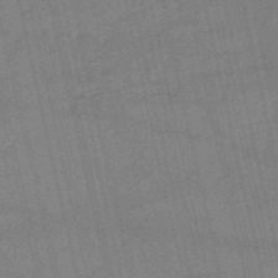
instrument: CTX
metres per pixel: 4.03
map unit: HNb
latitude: -53.1809
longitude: -41.1781
